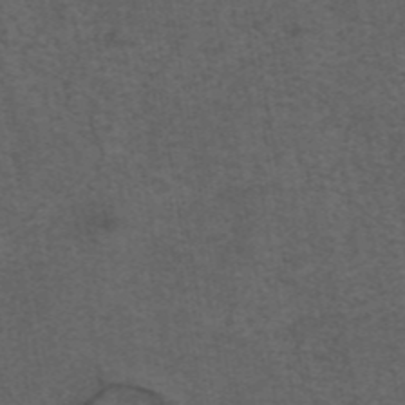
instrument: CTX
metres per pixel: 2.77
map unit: eAb
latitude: 43.8017
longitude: 105.3131
